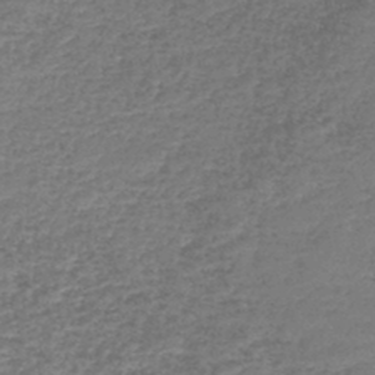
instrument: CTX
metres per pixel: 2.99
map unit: lHb
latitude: -44.5763
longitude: 59.4832
